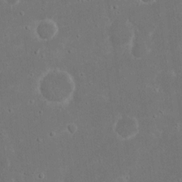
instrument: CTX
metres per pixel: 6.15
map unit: eHh
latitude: 17.5560
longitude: -72.1767
